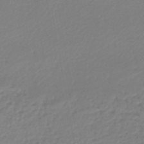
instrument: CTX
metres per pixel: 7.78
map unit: lHb
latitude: -46.6707
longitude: 62.4440
